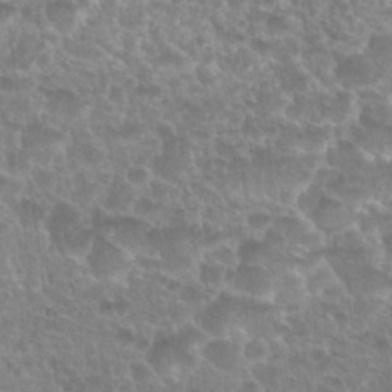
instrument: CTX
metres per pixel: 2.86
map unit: Nhu
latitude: 25.3292
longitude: -51.5560
